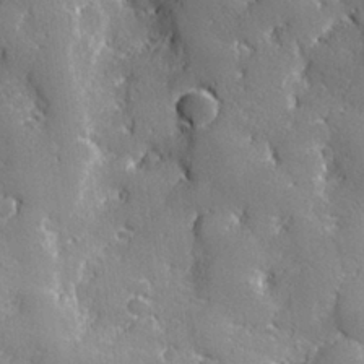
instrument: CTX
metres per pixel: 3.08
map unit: lHvf
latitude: 26.6869
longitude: 141.7289
